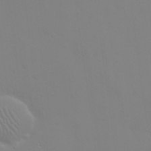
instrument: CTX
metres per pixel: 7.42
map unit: eHh
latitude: 23.9717
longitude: -65.5371
